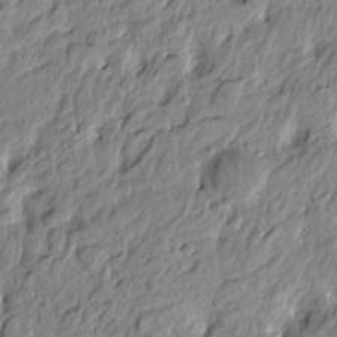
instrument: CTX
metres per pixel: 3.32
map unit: Htu
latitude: -4.4251
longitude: 179.3131
